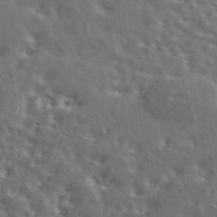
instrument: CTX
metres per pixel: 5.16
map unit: ANa
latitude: 43.6505
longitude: 48.3496
